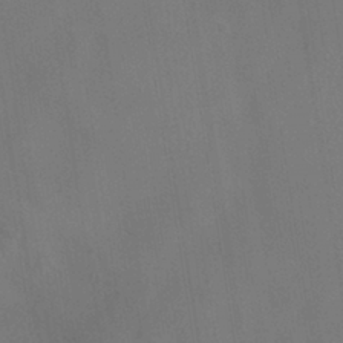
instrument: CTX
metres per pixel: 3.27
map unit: HNhu
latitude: -39.8800
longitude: 95.7666
